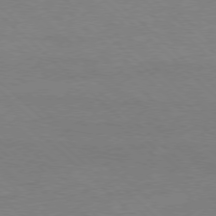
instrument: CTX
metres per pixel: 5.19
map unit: Ap
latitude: -78.3873
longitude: -87.0458
